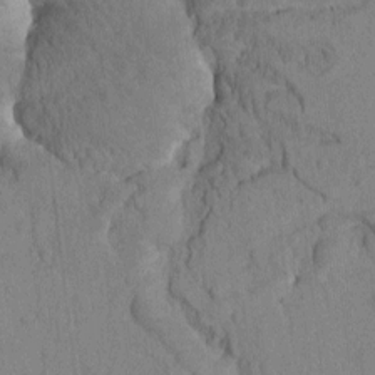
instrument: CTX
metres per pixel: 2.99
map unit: Htu
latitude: -2.1983
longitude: 172.6140
